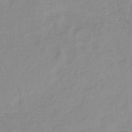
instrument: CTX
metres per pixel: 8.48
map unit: lHb
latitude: -36.5195
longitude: 73.2376
